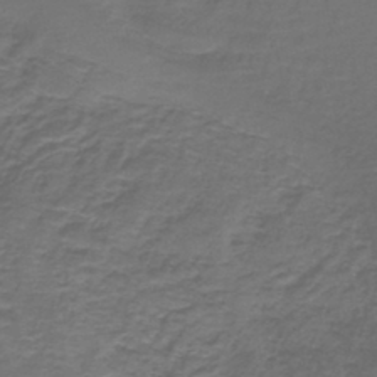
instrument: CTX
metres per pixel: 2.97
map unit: lHb
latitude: -42.2361
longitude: 58.5384
